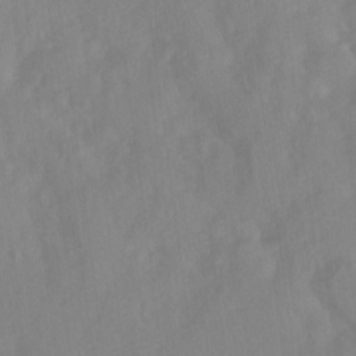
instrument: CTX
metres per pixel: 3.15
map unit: Ave
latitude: 10.5546
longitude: -102.5168
